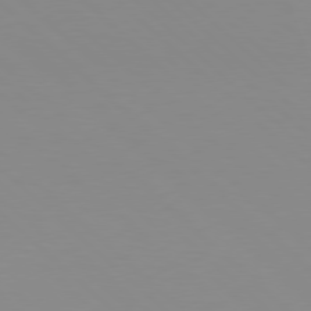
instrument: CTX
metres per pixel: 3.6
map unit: Hpe
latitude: 77.8205
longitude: -165.1403
